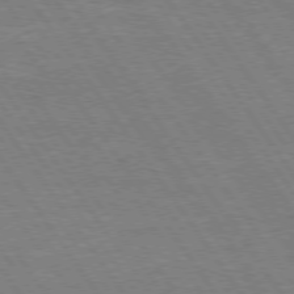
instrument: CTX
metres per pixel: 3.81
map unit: Hpe
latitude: 75.1781
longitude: -142.2145
